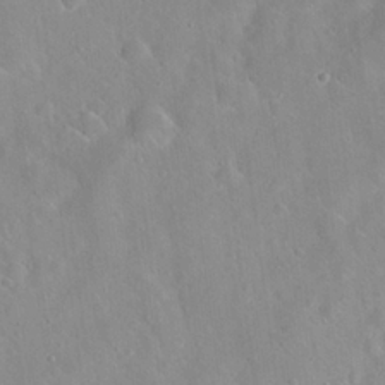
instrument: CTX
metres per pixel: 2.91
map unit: Hto
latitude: 21.6316
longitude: -54.1011
